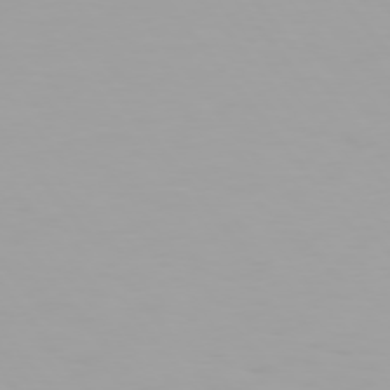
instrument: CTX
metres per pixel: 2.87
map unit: Hpe
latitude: 75.4993
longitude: -126.9136
